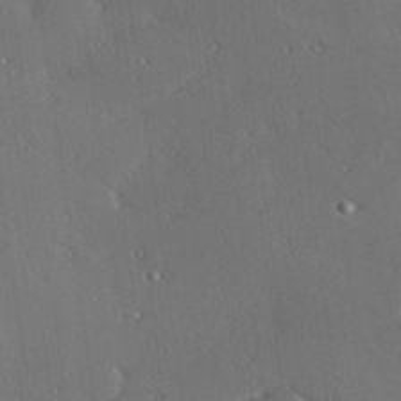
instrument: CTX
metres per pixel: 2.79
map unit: Hve
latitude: 27.3482
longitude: -92.1389
